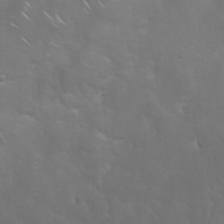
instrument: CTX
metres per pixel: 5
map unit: Nhu
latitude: 23.9339
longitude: -61.4048
